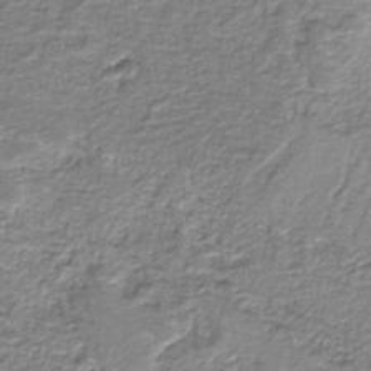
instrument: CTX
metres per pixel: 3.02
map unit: HNb
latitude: -37.8611
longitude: 51.3510
